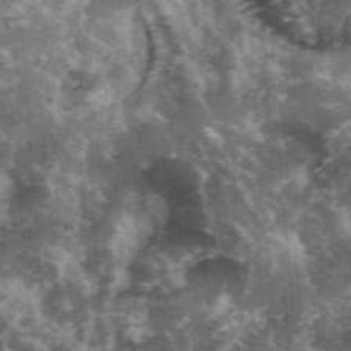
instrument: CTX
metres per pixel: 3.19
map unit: eHh
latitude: 35.2914
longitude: -59.9150
